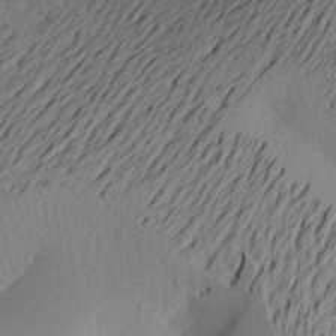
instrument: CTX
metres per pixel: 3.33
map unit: Aa
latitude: 20.1767
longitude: -145.4237
